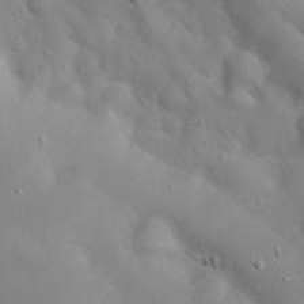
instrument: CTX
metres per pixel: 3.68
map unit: Hto
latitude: 17.7450
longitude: -53.6316
